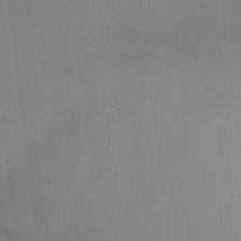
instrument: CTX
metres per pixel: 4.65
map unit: eHh
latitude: -4.0094
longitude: -79.6127
